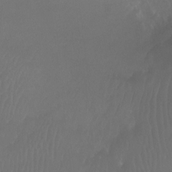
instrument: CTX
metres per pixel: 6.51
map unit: Ht
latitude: -7.2376
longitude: -32.0633
